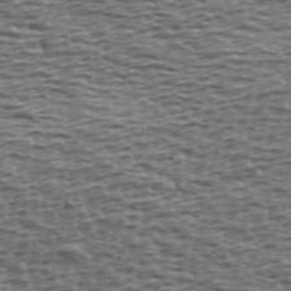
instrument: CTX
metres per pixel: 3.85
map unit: Ave
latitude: 39.6694
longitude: -112.9703
